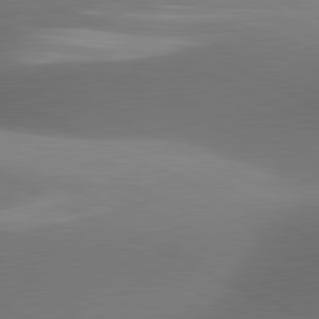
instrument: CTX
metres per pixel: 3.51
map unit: lApd
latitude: 81.3671
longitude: 134.4251
